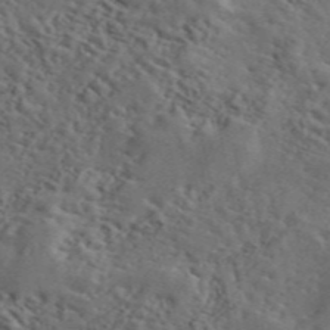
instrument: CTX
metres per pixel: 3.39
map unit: ANa
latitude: 49.5560
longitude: -81.3482
